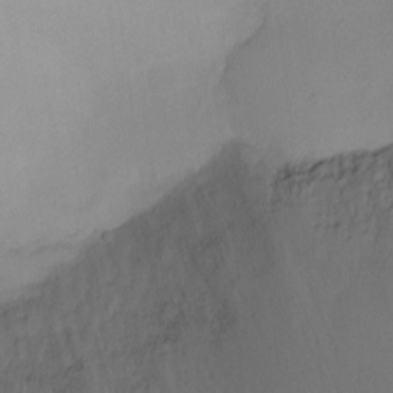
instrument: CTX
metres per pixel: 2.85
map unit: Ht
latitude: -4.2739
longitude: -19.7638
